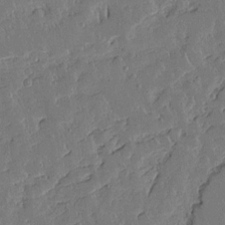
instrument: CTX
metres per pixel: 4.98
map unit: Aa
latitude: 12.4790
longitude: -127.0270
